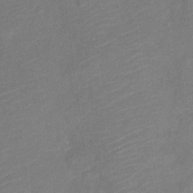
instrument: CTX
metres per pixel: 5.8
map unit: Nve
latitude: -18.5196
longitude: 108.9164
